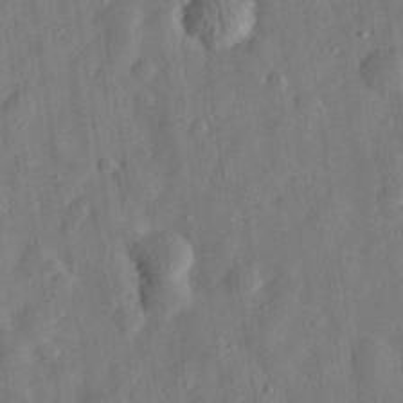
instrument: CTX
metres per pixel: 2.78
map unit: eHh
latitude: 30.6680
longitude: -74.8947
